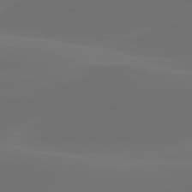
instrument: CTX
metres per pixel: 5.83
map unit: lApd
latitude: 80.6490
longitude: -82.6868
